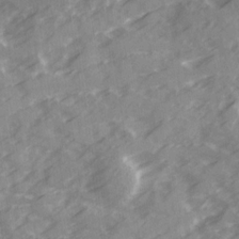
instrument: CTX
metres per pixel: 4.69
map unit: Ave
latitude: 19.8394
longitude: -131.2915
